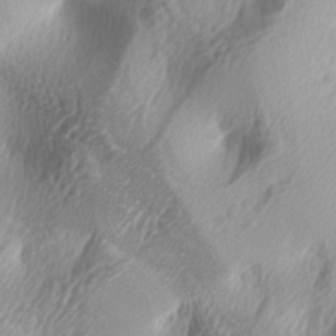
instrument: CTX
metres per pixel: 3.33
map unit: lAa
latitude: -5.3698
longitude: -122.6301
